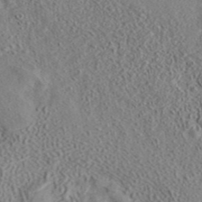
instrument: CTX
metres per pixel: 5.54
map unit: ANa
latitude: 41.6882
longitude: 33.2754
